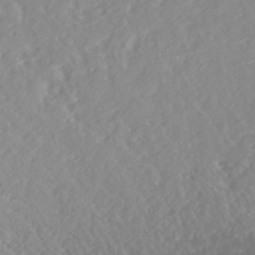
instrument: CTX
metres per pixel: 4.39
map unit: HNhu
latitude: -46.2361
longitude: 97.5021
